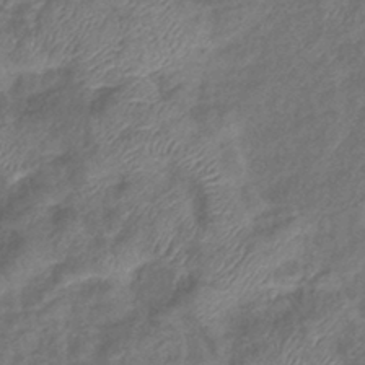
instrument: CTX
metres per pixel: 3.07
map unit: eHb
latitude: -39.8800
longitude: 78.7274
